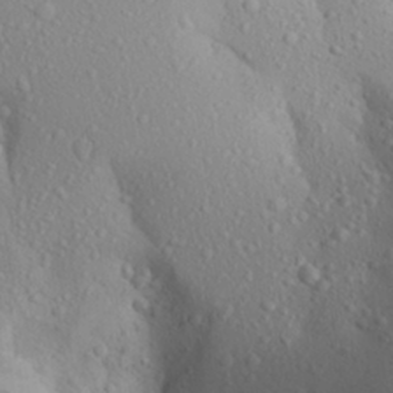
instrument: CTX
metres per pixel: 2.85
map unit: Aa
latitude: 24.0822
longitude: -146.6869
